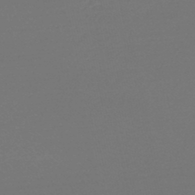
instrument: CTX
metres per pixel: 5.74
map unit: lHb
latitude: -47.3887
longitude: 64.7841
